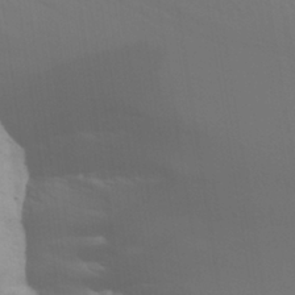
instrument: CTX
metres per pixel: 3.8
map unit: Aa
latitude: 25.6504
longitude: -131.2726
